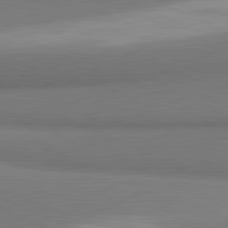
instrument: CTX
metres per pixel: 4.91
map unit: lApd
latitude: 81.4615
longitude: 162.9352
